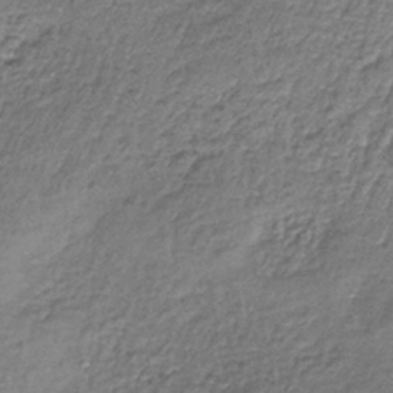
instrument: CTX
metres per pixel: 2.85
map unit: lHb
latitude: -36.2172
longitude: 61.1620
